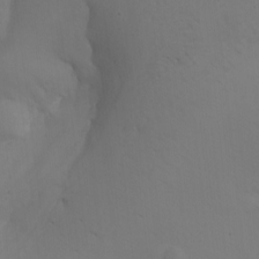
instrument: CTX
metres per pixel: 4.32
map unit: Nhu
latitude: -8.4062
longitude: -66.0822
